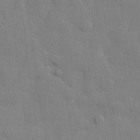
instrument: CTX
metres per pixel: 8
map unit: lHvf
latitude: 24.5923
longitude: 142.4251
